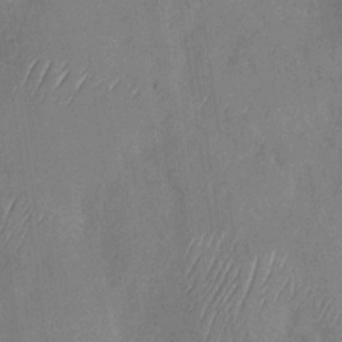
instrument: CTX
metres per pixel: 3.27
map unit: Nhu
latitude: -29.3699
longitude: -58.4034
